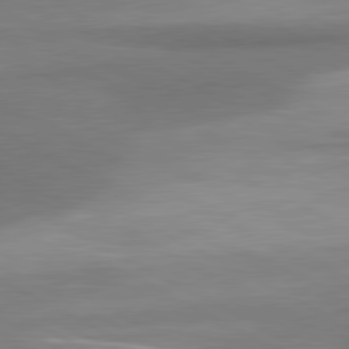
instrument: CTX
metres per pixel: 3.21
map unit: lApd
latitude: 80.5357
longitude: 176.1228
